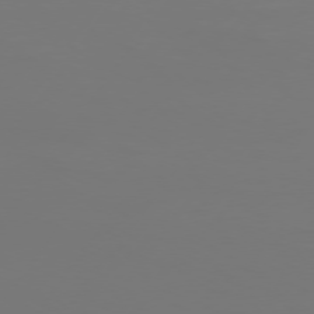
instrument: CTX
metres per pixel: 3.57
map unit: Hpe
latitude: 74.8947
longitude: -130.2145
